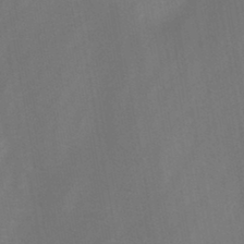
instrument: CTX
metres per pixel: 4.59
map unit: HNb
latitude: -44.5763
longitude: -39.7450
